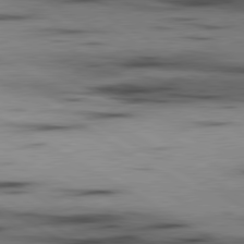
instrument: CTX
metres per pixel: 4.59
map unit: lApd
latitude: 80.1389
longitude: 158.0849
